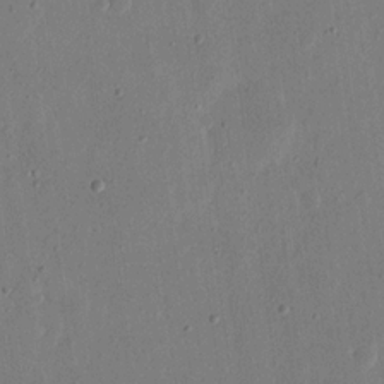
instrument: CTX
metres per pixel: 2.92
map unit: eHh
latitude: 17.0836
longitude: -70.4412
